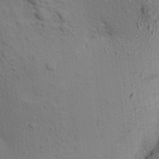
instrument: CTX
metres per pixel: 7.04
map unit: Aa
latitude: 21.8206
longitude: -148.2523
